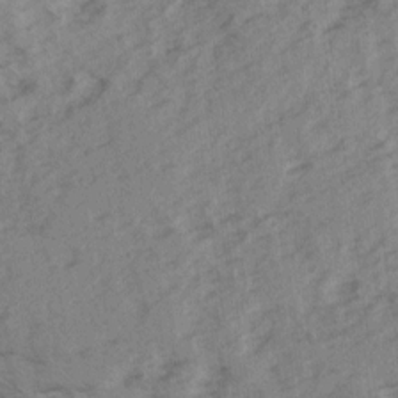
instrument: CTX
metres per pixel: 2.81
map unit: Ave
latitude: 15.2537
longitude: -103.5938
